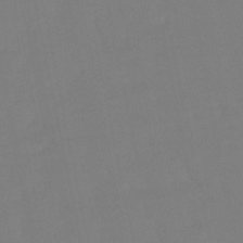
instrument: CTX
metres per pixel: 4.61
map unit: eHb
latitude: -50.0472
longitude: 77.3132
